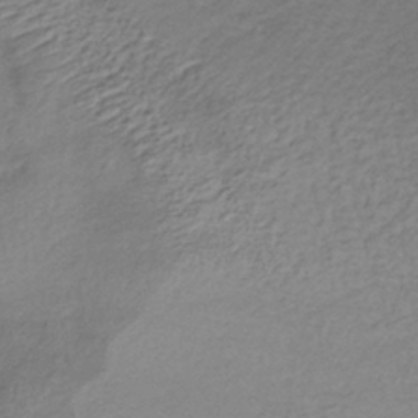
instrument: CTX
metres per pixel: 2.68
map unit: lHb
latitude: -35.6155
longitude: 67.8044
